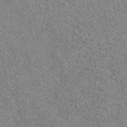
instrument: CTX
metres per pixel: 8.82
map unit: eAb
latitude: 50.0633
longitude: 118.3684
